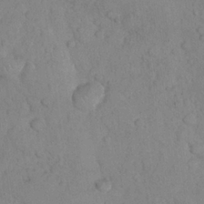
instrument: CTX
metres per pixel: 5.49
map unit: Nhu
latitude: 27.1403
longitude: -65.7072
